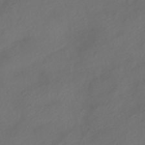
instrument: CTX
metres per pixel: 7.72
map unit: HNhu
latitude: -41.8989
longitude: 106.7841
